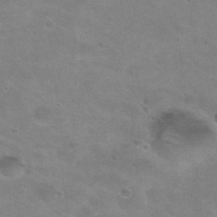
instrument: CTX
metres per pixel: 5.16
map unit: Hto
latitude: 30.9892
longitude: -47.5371
